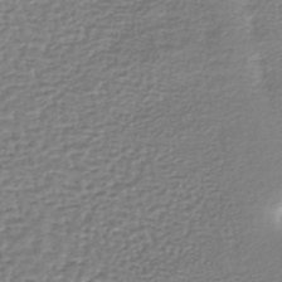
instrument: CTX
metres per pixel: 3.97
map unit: lHb
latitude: -42.4251
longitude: 70.7085
